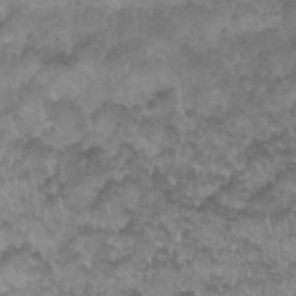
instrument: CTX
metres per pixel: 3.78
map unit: Nhu
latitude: 27.6505
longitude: -53.9339
